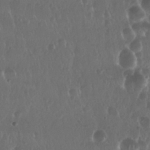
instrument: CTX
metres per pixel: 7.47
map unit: Nhu
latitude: 29.0269
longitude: -56.9891
